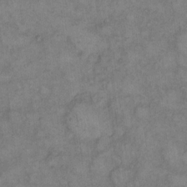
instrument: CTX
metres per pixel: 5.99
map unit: eHh
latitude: 13.9150
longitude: -64.8947
